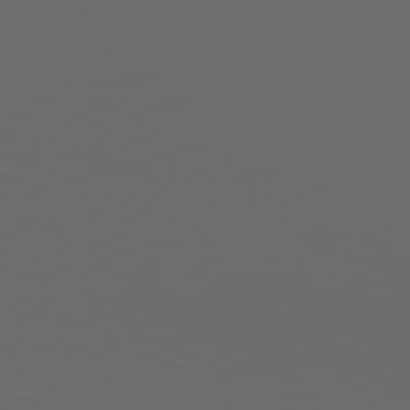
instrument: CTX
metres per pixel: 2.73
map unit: Hpe
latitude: 76.6301
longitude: -139.5749
